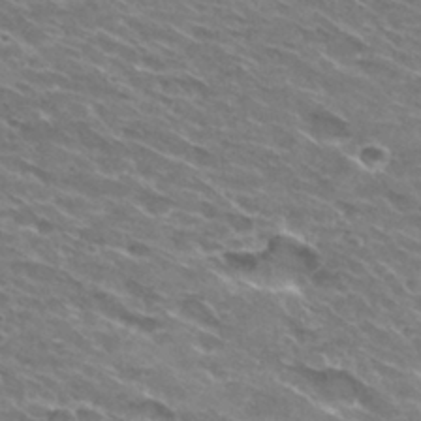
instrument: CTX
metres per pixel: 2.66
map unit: Hto
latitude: 29.7827
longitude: -42.7813
